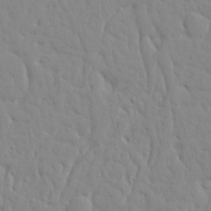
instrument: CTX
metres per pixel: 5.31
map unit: Aa
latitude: 17.8394
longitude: -141.9150
